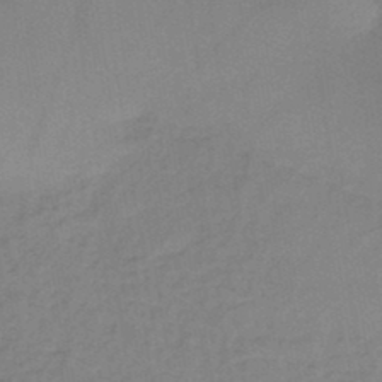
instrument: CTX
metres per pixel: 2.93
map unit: HNb
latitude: -45.8611
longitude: -39.3482
